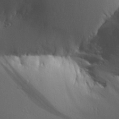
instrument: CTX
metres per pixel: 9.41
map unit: Aa
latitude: 25.4993
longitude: -144.1578
